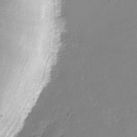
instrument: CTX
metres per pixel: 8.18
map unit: lHvf
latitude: -12.7274
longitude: -102.6490
